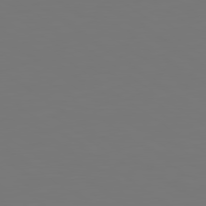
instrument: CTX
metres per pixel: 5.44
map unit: lApd
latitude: 79.1970
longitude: -175.8772
